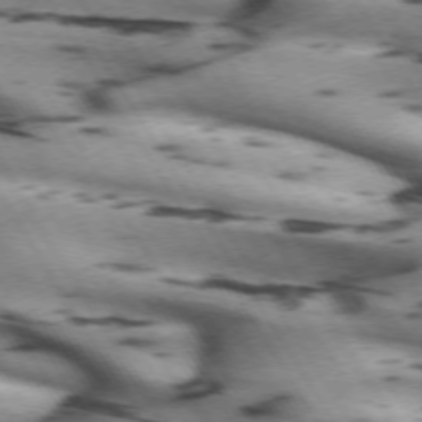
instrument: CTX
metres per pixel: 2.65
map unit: lApd
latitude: 71.8772
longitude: -53.0270
